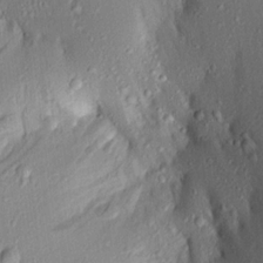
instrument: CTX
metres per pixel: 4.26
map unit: Aa
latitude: 17.7072
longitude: -148.6491
